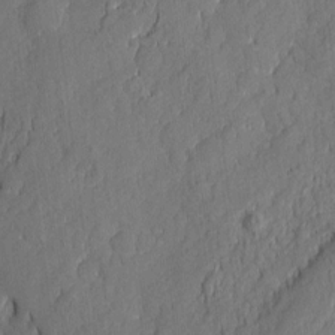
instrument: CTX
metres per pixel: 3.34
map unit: eHh
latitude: 6.0633
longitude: -76.2333
